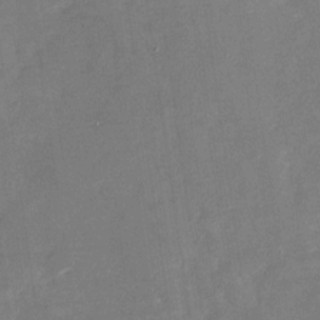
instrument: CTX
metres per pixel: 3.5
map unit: Nhu
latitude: -28.8030
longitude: -76.0444
